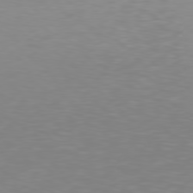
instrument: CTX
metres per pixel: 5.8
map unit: Hpe
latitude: 78.0633
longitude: -136.6680
